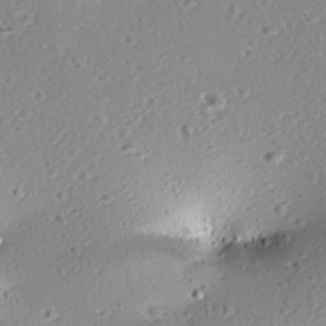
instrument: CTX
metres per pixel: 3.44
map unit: Aa
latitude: 12.3845
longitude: -142.9136
